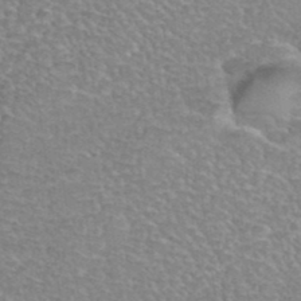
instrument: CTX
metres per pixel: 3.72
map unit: Hto
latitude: 37.4427
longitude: -46.0255
